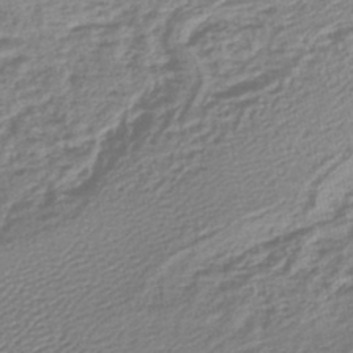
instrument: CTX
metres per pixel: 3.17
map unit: lHb
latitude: -44.9542
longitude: 75.3321
